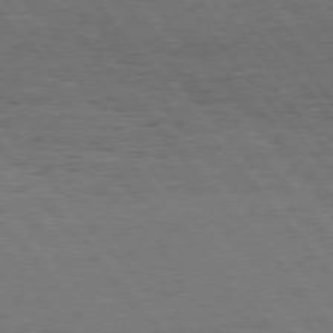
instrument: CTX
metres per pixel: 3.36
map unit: Hpe
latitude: 75.9717
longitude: -137.2537
